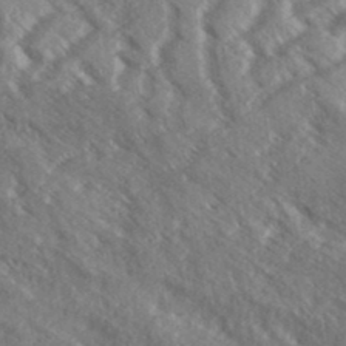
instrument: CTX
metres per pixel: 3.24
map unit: eHh
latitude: 36.9325
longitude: -138.7813
